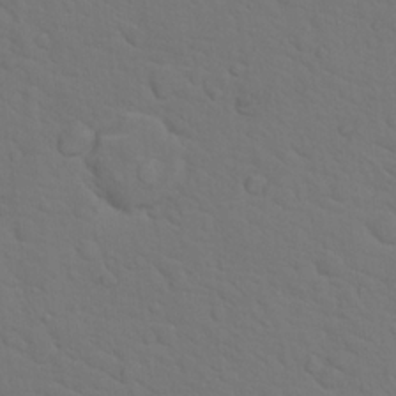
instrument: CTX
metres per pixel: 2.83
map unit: Hto
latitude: 18.6301
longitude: -33.9150
